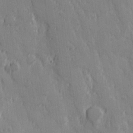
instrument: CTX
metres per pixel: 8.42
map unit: Hve
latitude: 25.4615
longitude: 146.4251
